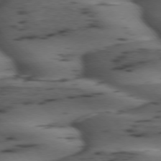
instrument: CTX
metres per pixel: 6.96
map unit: lApd
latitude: 74.9325
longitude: -70.5168
